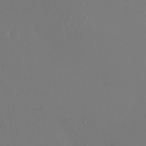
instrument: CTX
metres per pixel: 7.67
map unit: Nhu
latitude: -24.9353
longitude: -72.3090
